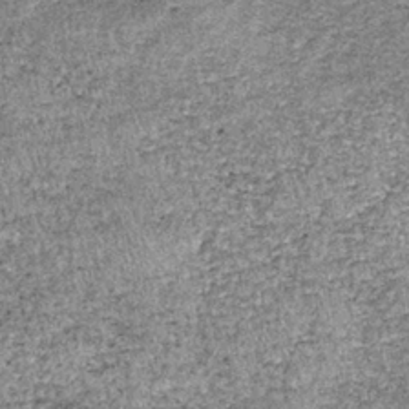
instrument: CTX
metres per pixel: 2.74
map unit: lHb
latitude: -37.3320
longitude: 66.8408
